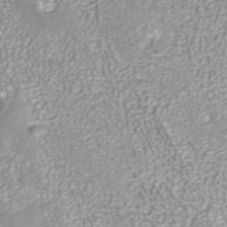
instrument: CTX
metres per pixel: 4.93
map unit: ANa
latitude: 40.4978
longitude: 25.0486
